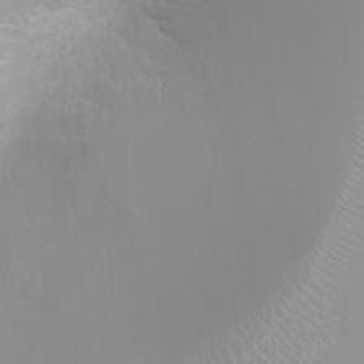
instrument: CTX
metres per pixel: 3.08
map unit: Ht
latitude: -0.8408
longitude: -19.3292
